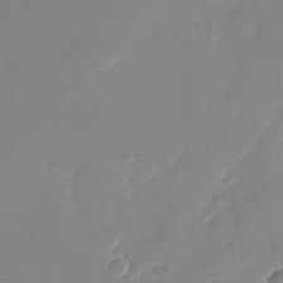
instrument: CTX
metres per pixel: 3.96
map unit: Nhu
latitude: -28.1039
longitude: -64.1578
